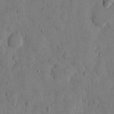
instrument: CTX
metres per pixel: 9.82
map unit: eHh
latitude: 9.6127
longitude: -67.2725
